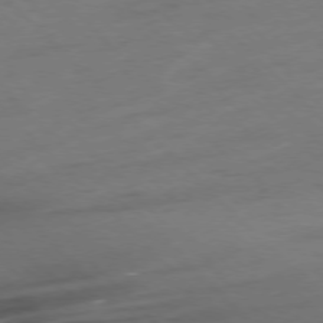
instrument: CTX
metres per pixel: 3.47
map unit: Ap
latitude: -77.2943
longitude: -69.2159
